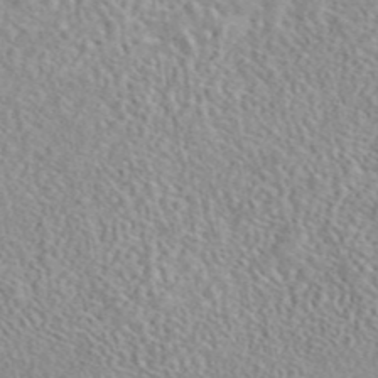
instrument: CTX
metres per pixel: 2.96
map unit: eAb
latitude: 44.1389
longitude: 112.3684
